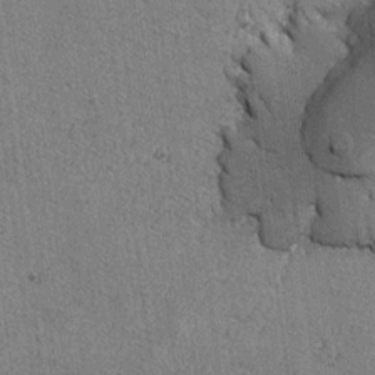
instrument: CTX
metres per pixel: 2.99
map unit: lAvf
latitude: -5.9745
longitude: -114.5167
